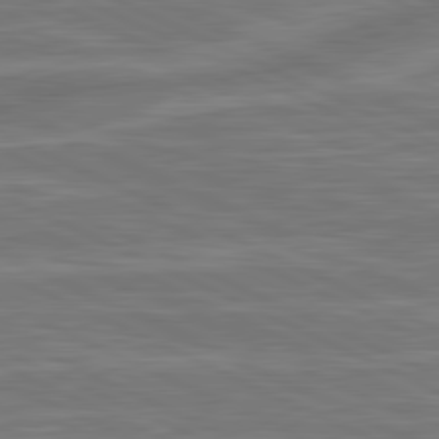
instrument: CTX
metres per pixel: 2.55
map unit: lApd
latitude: 81.1970
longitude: -175.1781
